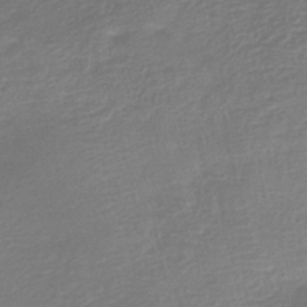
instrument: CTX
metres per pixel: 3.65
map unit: lHb
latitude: -37.3320
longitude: 71.5399
